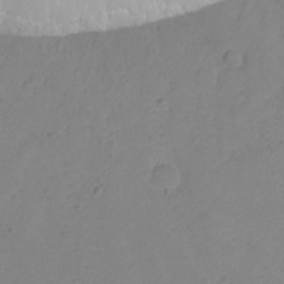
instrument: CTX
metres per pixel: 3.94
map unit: Ht
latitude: 2.1200
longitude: -34.1577
